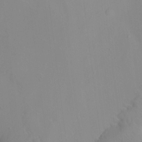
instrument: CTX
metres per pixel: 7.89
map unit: Hto
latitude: -6.5762
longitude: -48.7246
